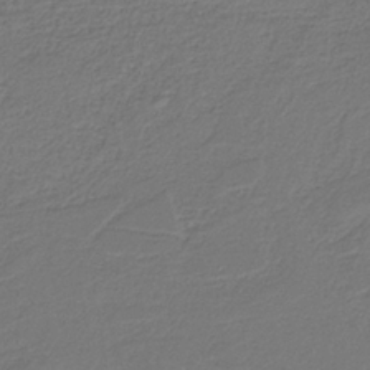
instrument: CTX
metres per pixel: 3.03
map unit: HNb
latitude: -34.3873
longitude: 60.7652
